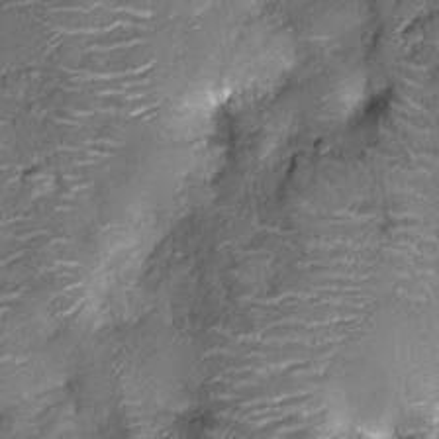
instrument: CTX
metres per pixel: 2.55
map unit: Nhu
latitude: -12.7841
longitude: -22.8569
